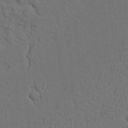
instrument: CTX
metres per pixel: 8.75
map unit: Nhu
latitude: 21.6316
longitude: -74.7246
